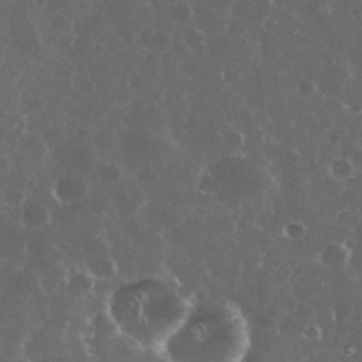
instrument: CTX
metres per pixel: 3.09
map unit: eHh
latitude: 33.7639
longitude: -59.9150
